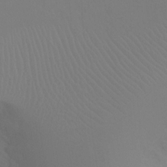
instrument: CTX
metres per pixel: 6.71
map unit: Ht
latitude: -9.2565
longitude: -32.9325
